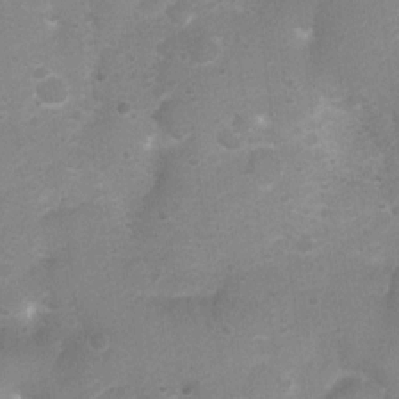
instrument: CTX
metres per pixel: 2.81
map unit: Nhu
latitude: 3.8772
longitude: -26.9892
